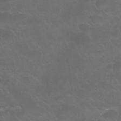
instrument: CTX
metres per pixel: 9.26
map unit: Nhu
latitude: 24.7624
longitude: -52.8758
